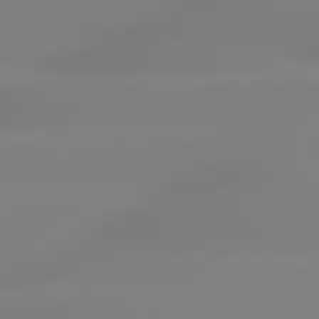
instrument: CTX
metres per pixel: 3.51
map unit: lApd
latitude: 79.6316
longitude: -136.0633
